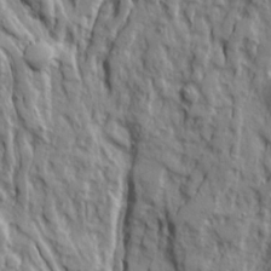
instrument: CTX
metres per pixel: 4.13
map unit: Ave
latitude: 23.0269
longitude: -133.2537
